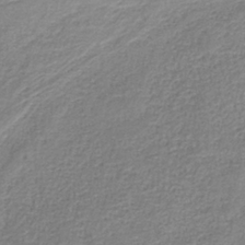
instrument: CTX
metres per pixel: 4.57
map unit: HNb
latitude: -35.2943
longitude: 52.0661
